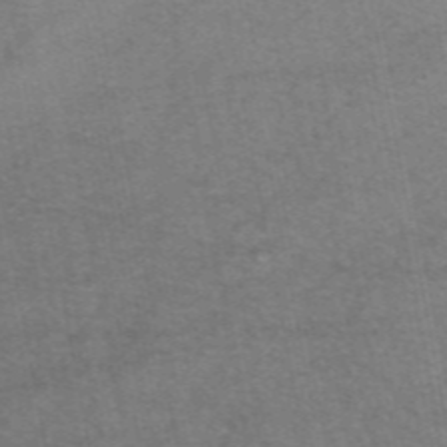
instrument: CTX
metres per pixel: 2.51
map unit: eAb
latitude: 48.7246
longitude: 103.8611
